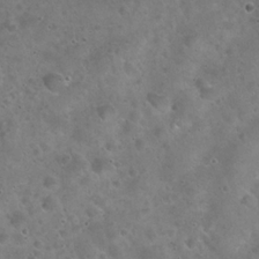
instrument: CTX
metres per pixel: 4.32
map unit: Hto
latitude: 21.8206
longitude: -54.4979
